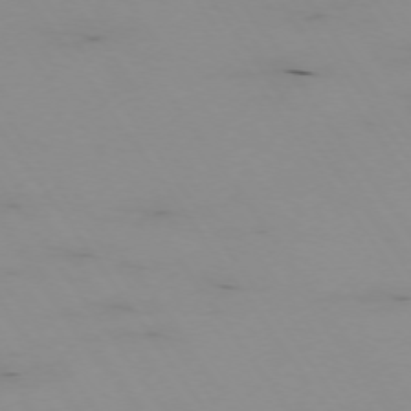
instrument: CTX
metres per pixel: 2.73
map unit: Hpe
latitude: -74.1417
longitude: 2.5762
